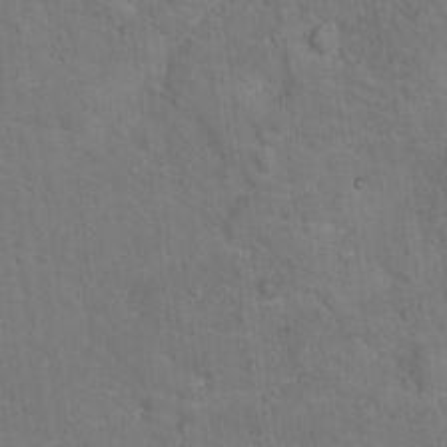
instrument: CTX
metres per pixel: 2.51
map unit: Hto
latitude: 15.9906
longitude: -36.7624
